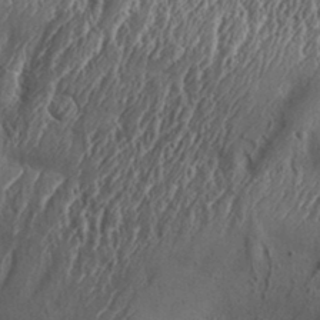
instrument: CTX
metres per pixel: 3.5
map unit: Aa
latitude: 33.2915
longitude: -135.2537
